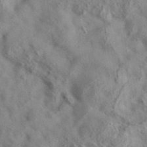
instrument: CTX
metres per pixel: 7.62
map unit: eAb
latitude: 35.9717
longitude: 107.6344
